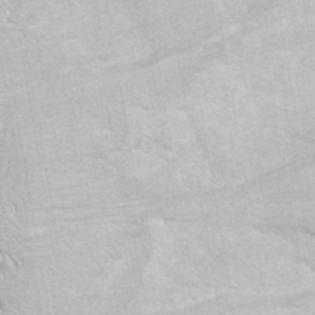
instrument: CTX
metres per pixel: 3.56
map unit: ANa
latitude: 42.0633
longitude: 16.9353
